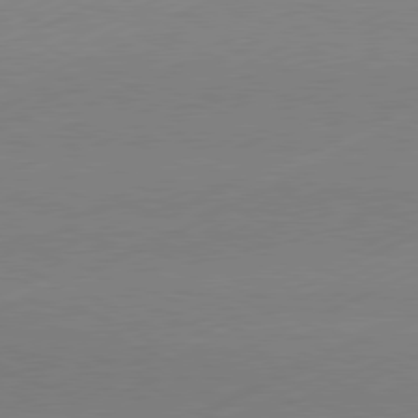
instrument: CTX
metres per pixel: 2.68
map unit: Hpe
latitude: -81.8612
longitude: 12.2740
